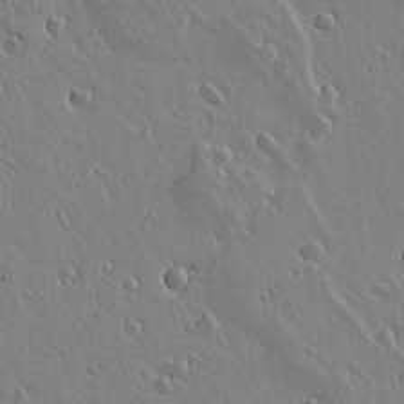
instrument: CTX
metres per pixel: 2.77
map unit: lAvf
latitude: 14.6113
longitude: -125.8016
